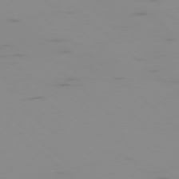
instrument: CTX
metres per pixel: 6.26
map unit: Ap
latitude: -77.1431
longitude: -67.4804
